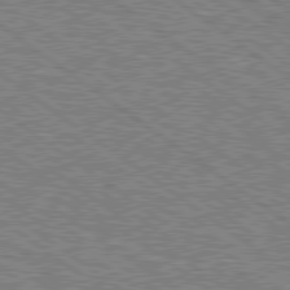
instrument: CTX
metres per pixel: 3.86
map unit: Hpe
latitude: 78.9325
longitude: -169.6316
